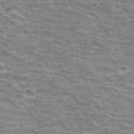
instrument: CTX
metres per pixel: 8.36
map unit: Hto
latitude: 34.4034
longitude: -43.4427
